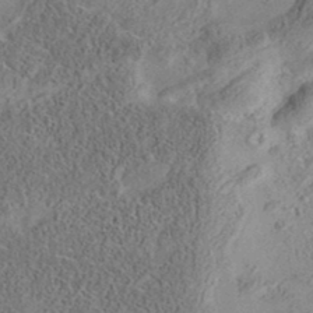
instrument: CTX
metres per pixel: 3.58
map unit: eAb
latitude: 35.9717
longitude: 107.1809
